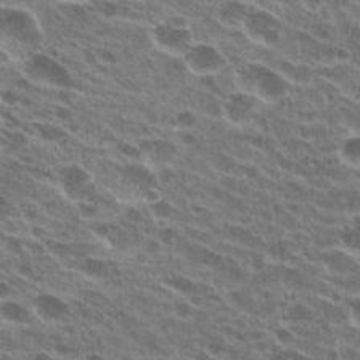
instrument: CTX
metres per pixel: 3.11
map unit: Hto
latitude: 24.2144
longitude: -38.6868
